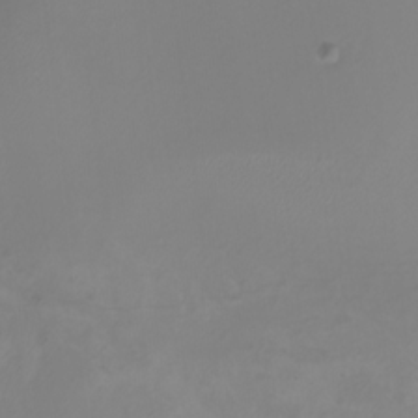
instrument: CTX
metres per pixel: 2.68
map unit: Nhu
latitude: -8.0472
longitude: -84.1200
